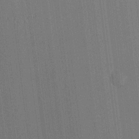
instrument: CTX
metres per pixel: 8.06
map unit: HNhu
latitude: 8.9325
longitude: 15.8234
